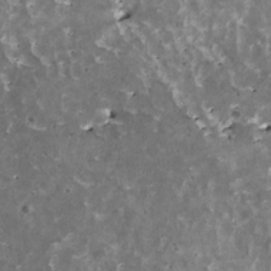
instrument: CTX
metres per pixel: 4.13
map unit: HNhu
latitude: 1.9339
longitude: 5.7099
